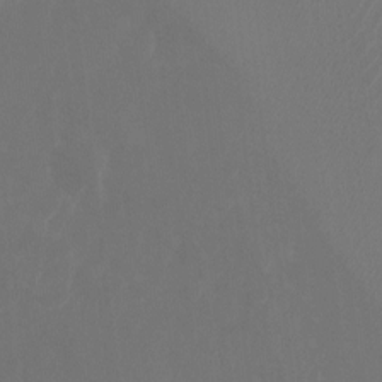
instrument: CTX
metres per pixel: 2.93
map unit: Ht
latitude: -9.6722
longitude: -33.3671
